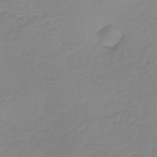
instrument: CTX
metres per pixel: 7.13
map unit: lHb
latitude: -36.8974
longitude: 61.5777
